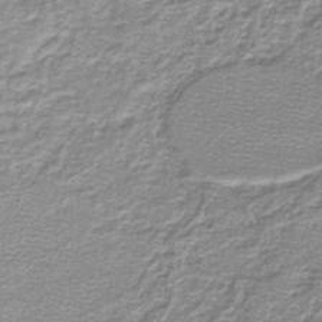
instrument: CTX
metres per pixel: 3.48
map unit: lHb
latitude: -44.7841
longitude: 56.6896
